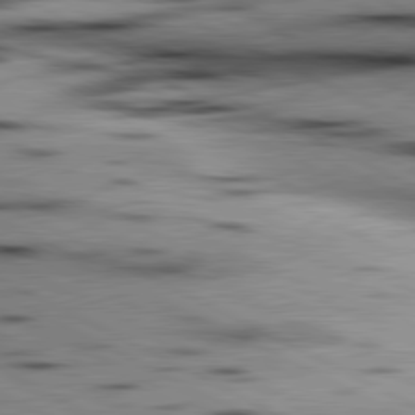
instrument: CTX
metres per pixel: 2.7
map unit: lApd
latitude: 80.7057
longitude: 156.2361
